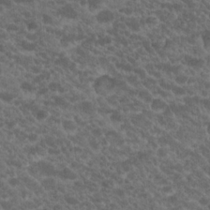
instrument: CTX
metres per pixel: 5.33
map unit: Hto
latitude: 19.8772
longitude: -35.2537
